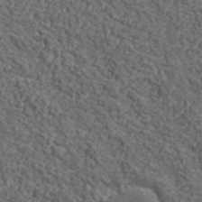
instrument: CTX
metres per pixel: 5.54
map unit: lHvf
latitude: 40.5545
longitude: -87.3670
